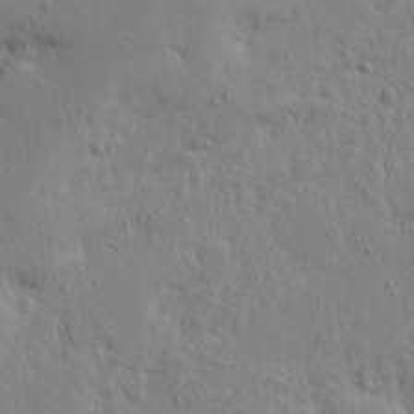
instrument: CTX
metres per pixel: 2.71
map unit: Nhu
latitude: 15.6127
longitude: -75.0458
